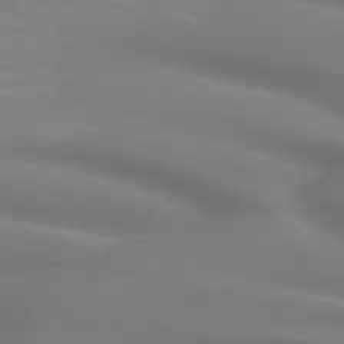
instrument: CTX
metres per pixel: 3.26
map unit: lApd
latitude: 74.6679
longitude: -59.4049
